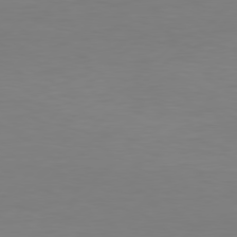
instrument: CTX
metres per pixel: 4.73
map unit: Hpe
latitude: 77.9339
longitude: -122.3467
